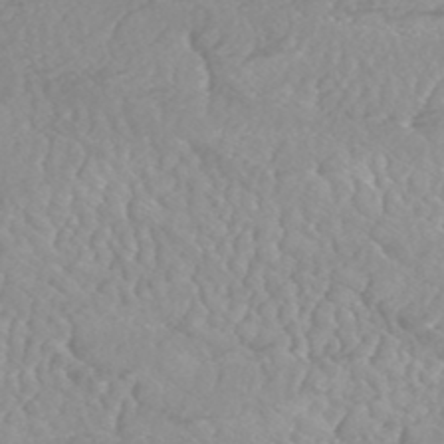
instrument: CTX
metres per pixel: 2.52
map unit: HNhu
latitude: -47.0675
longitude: 97.4644
